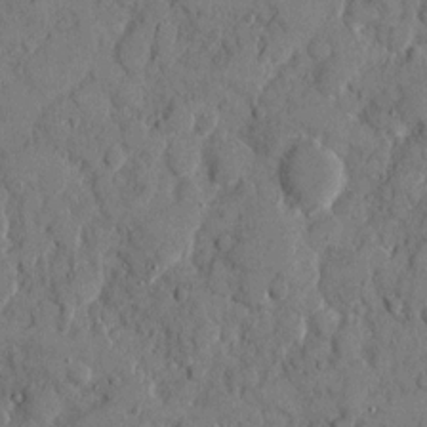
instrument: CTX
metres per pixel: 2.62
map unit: eHh
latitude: 9.2348
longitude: -67.2914
